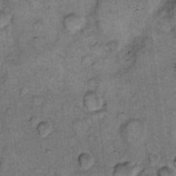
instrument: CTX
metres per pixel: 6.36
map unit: eHh
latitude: 10.8380
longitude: -63.5371
